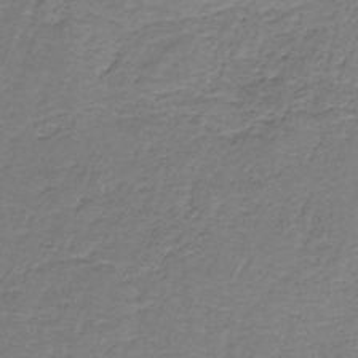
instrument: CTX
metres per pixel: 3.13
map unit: HNb
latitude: -36.4818
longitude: 53.8611
